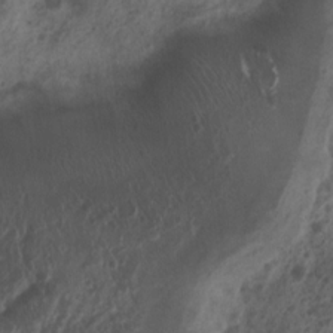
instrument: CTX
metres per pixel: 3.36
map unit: Nhu
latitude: 7.2348
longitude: -21.6694
